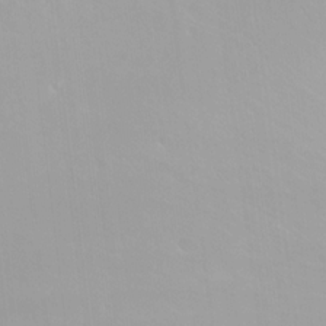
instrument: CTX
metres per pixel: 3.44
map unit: Nhu
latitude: -8.1417
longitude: -43.4615
